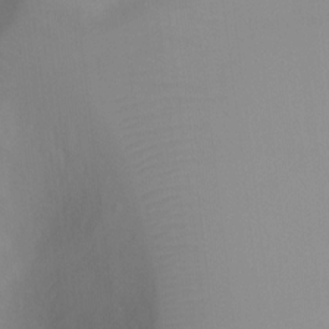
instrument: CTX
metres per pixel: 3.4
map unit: Ht
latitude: -4.5384
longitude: -27.5182
